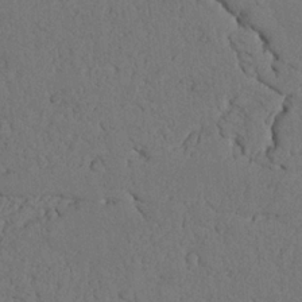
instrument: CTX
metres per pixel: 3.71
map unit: Nhu
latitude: 21.8017
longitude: -74.8569
